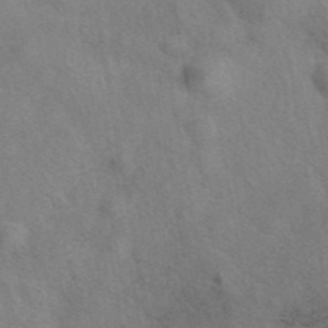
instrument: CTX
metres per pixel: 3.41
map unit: eAb
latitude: 41.2914
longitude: 108.2550
